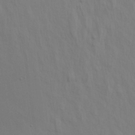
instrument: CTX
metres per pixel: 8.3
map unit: Aa
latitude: 20.9136
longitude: -143.1970
